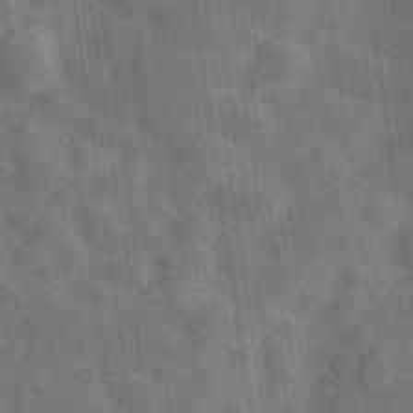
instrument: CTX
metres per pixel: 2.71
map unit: Hve
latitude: -29.0298
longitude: 92.1228
